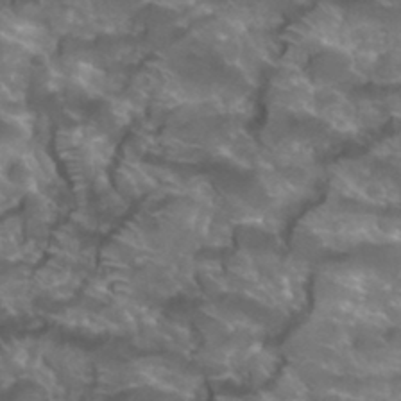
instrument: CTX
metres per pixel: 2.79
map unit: Hto
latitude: 33.0270
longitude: -43.5182
